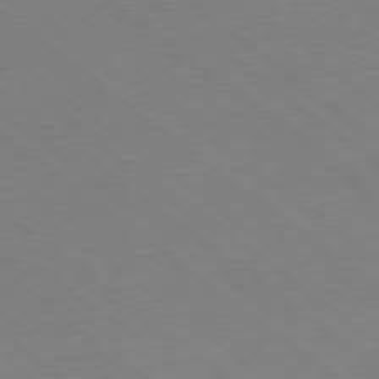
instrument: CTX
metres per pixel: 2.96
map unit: Ap
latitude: -78.9163
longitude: -100.1389
